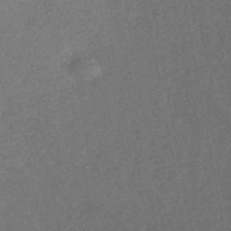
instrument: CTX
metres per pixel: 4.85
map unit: HNhu
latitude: -45.1620
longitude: 99.5210
